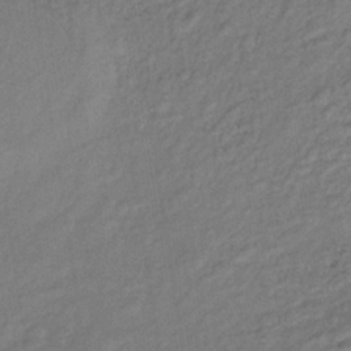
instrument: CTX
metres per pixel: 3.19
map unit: lHb
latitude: -35.1431
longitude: 65.4455
